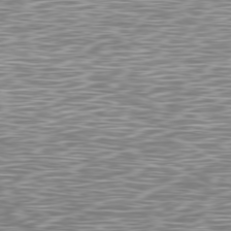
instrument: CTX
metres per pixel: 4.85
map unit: Ap
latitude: -79.8800
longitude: -71.4804
